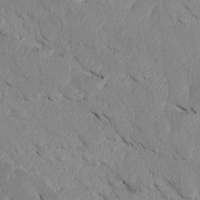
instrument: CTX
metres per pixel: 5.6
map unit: Htu
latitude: 3.5749
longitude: 152.9730
